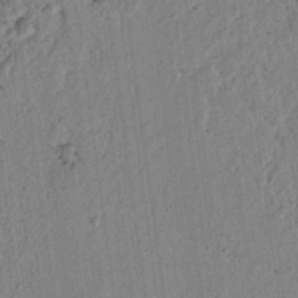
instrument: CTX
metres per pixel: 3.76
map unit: lAvf
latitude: 6.7435
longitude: 165.6533
